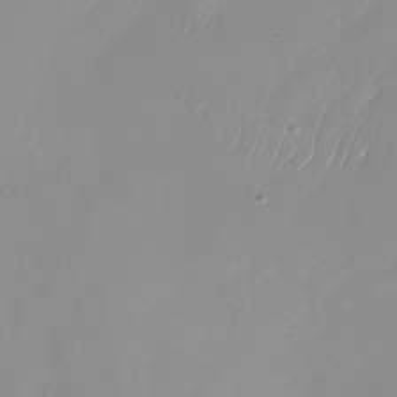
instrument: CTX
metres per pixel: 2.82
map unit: Nhu
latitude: -28.0661
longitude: -63.9906
